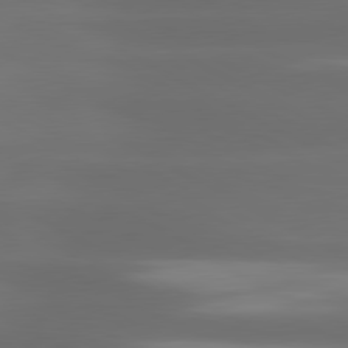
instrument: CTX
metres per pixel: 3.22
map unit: lApd
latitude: 80.7057
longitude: -139.8016
